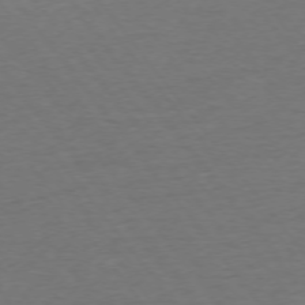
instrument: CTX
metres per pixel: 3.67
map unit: Ap
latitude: -75.0865
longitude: -89.1970
